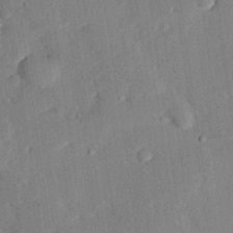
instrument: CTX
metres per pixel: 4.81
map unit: eHh
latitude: 27.2159
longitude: -82.4223
